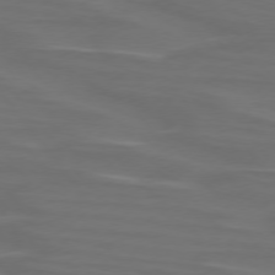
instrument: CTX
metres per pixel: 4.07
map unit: lApd
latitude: 75.4049
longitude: -79.8773
